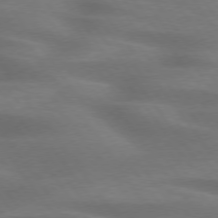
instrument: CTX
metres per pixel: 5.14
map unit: lApd
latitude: 75.3860
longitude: -59.5938
